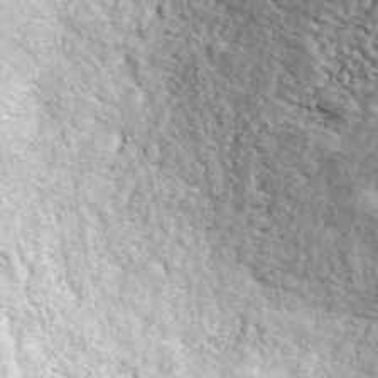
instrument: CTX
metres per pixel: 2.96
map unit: ANa
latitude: 44.6490
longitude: -84.8758
